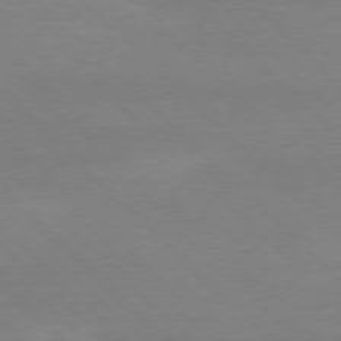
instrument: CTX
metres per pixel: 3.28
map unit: Ap
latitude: -78.0472
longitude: -87.2159
